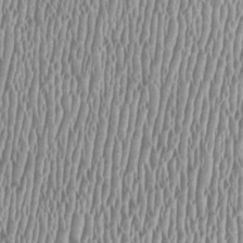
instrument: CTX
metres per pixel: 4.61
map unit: HNhu
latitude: -1.3132
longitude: -0.3278
